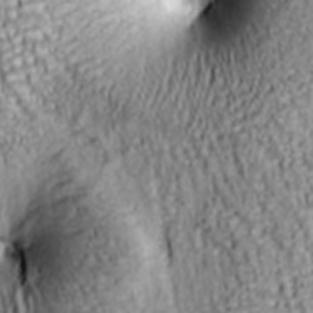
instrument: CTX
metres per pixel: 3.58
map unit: lAa
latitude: 5.9906
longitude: -114.8568
